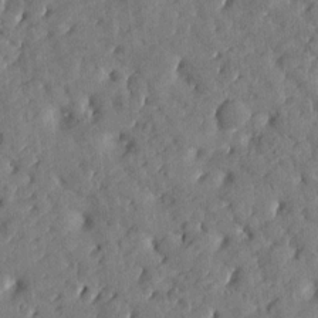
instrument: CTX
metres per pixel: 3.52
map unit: Htu
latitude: 0.6112
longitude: 179.6722
